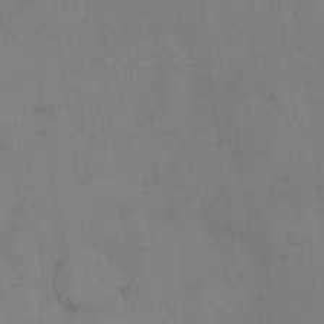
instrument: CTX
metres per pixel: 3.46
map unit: eHh
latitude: 14.9703
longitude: -62.7058
